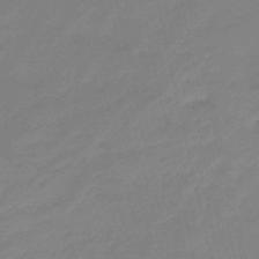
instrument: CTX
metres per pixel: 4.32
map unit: eHb
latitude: -46.2361
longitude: 86.7274
